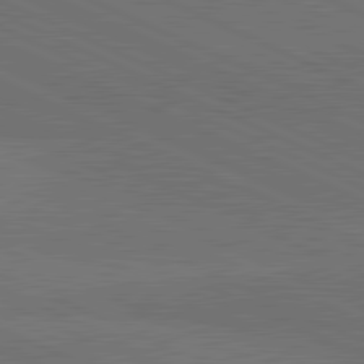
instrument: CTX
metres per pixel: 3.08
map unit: lApd
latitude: 81.7261
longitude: 148.9164
